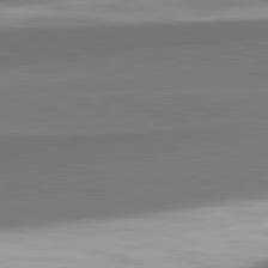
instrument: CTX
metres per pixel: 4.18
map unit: lApd
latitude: 82.2711
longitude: 152.1794
